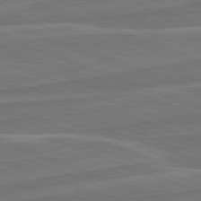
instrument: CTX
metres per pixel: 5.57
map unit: lApd
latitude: 82.3467
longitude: 140.6518
